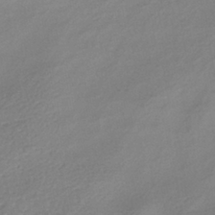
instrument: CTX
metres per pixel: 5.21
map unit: HNhu
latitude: -40.5007
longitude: 96.8786
